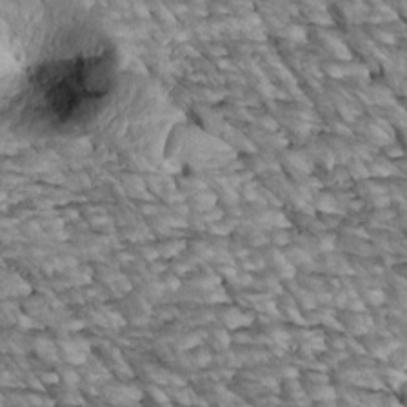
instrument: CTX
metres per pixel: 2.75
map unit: Htu
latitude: 2.5357
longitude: 143.6721
